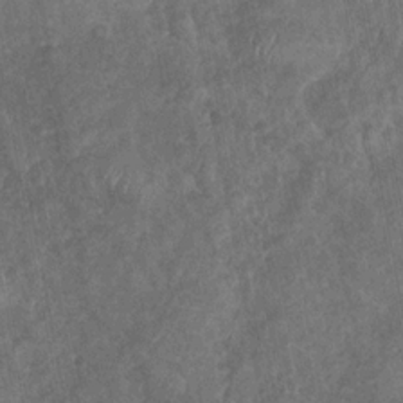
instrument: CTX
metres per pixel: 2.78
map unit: Nhu
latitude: -30.9352
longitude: -61.3292
